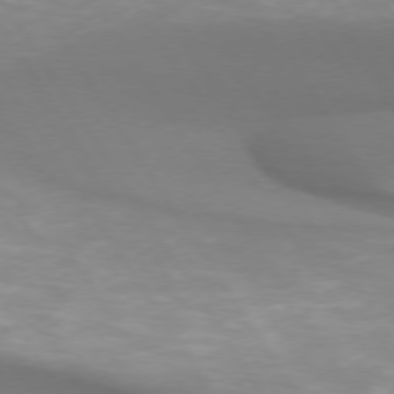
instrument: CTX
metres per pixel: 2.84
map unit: lApd
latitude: 74.1767
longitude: -50.5356
